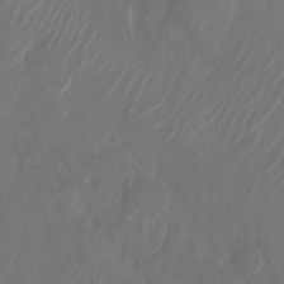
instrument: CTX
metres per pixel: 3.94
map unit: Nhu
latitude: -28.2551
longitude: -71.5749
